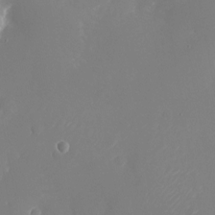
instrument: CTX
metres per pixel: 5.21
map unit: Nhu
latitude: -24.2550
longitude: -72.4034
